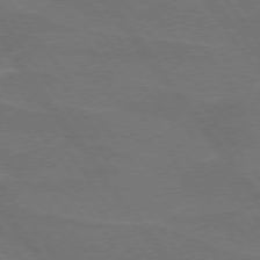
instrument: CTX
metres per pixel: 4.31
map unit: lApd
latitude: 74.8002
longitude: -57.3292
